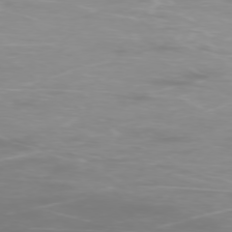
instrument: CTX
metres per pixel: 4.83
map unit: Ap
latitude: -76.8975
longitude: -81.3859
